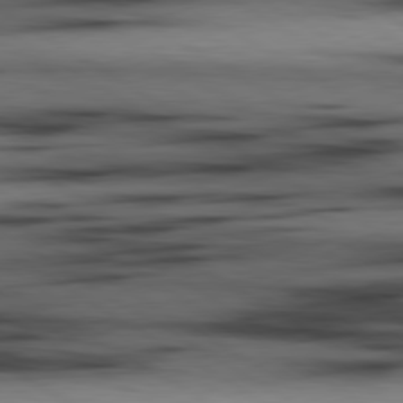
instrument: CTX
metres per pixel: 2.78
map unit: lApd
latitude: 80.0633
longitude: 160.5007
